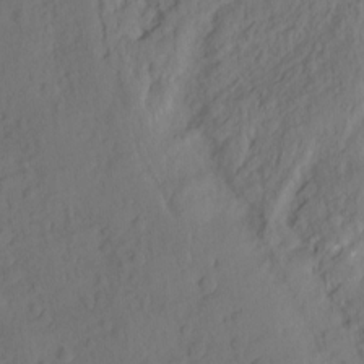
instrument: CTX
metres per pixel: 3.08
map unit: Hto
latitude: -7.6155
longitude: -46.7247
